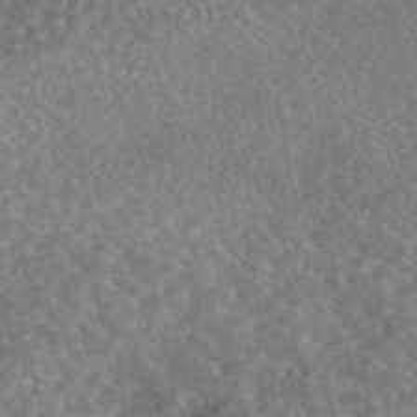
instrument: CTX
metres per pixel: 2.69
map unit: eAb
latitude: 44.9513
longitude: 124.1039
